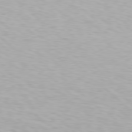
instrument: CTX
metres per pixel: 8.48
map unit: Hpe
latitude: 78.1956
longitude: -136.3090
